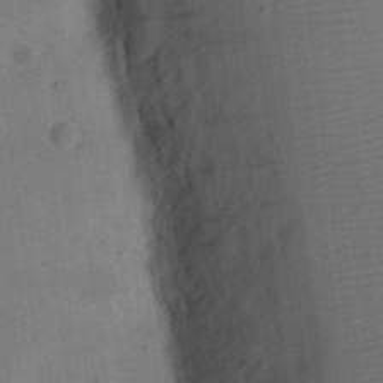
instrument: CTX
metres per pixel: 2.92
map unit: eHh
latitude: 24.1388
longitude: -70.6490
